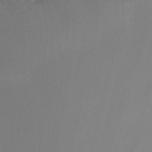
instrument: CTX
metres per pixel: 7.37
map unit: Nhu
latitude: -14.4629
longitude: -56.0822
